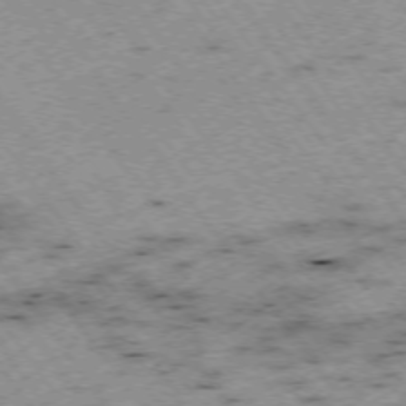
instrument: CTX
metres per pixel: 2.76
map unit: Hpe
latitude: -74.4629
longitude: 4.2739
